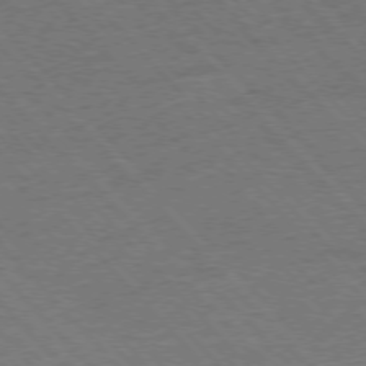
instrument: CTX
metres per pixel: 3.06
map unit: Hpe
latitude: -76.4440
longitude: -14.0822
